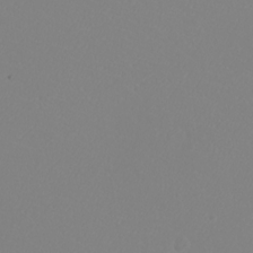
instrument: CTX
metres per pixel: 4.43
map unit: eHh
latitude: -8.9353
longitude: -70.0633
